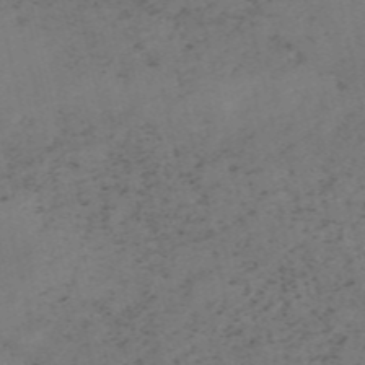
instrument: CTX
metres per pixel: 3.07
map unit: HNb
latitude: -55.1242
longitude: -48.1011
